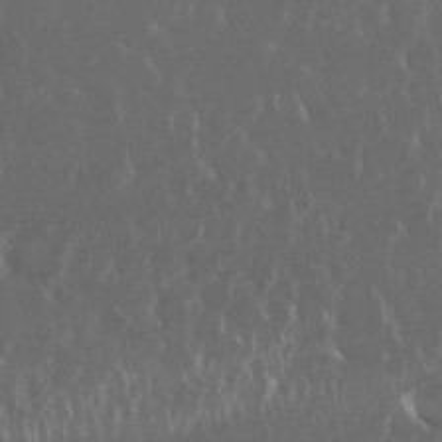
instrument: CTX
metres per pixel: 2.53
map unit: Nhu
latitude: 25.7071
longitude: -59.9339
